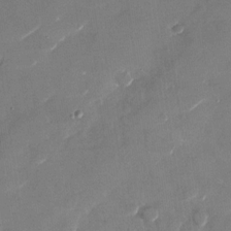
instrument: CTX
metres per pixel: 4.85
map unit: Nhu
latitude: -27.8800
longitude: -73.3482
